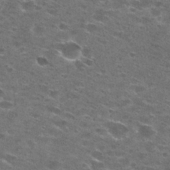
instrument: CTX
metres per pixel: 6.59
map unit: Hto
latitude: 27.9528
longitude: -47.4805
